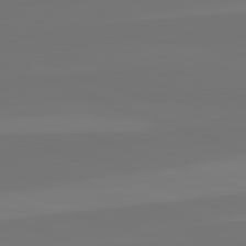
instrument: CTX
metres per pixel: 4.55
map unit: lApd
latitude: 82.6112
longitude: 155.0865
